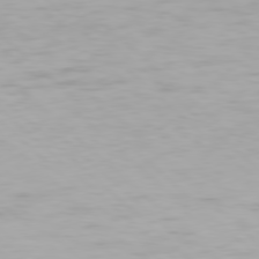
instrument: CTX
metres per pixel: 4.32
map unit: Hpe
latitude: 77.9150
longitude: -132.6302
